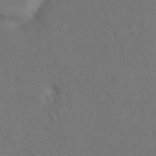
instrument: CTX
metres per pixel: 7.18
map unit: Ht
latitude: 5.4993
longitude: -29.7072
